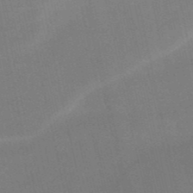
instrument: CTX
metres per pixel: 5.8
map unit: HNb
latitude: -51.6911
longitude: -45.4426
